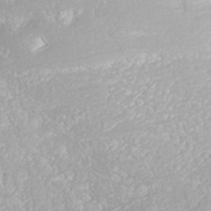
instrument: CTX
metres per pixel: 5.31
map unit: ANa
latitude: 40.5545
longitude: 23.3888
